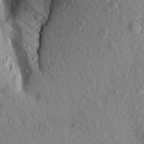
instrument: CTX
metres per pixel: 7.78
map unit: Aa
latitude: 15.6316
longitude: -145.3293
